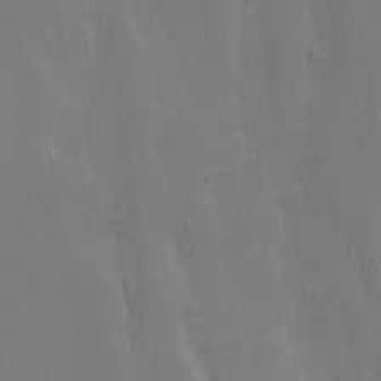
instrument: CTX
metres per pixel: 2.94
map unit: Ave
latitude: 13.3482
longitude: -105.0270
